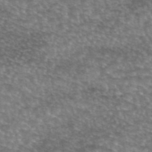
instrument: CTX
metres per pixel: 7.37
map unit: eAb
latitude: 45.3292
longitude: 103.9556
